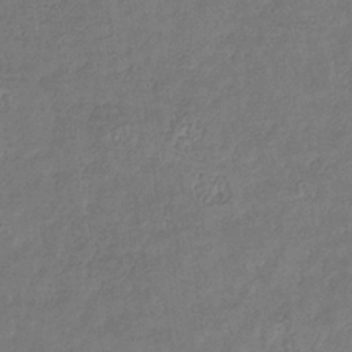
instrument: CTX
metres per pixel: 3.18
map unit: eHb
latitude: -34.2362
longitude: 77.1053
